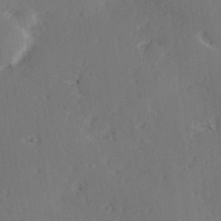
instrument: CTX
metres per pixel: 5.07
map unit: Hve
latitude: 26.4601
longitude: -94.3656
